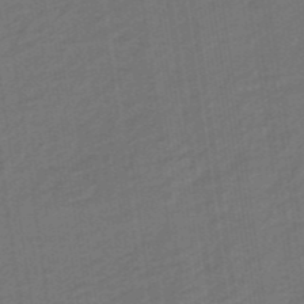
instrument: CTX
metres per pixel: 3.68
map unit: eHb
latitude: -47.1998
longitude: 87.5210
